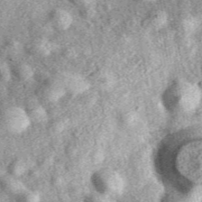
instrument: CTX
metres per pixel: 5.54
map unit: eAb
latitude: 38.9325
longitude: 110.0472
